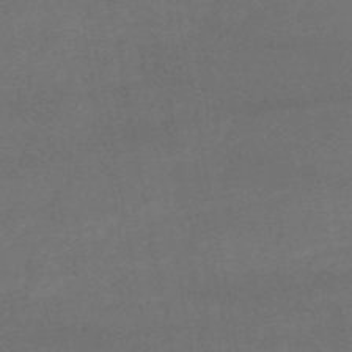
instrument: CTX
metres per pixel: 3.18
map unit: HNb
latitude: -51.3510
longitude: -39.2348
